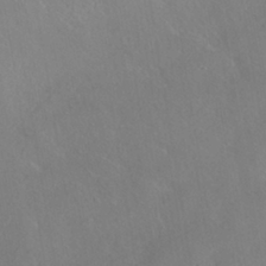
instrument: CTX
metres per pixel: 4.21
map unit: HNhu
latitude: -40.6707
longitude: 100.9163
